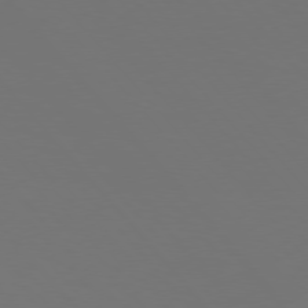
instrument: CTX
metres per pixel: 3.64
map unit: Hpe
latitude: 76.5734
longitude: -166.4979
